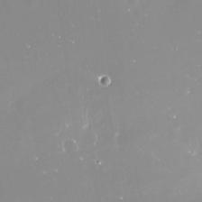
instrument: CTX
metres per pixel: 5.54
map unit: Nve
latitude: -17.7478
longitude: -60.0444
